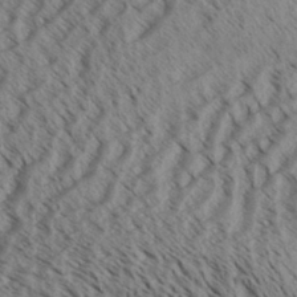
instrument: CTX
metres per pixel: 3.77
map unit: Aa
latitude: 31.6694
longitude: -138.4412
